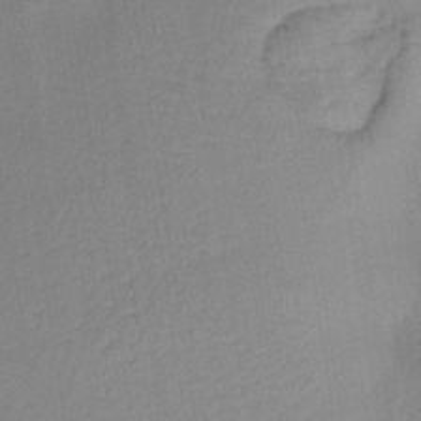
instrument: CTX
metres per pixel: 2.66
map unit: lHb
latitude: -36.2172
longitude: 70.9353
